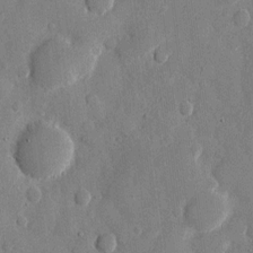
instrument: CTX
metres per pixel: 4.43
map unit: eHh
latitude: 11.3104
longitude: -67.3670
